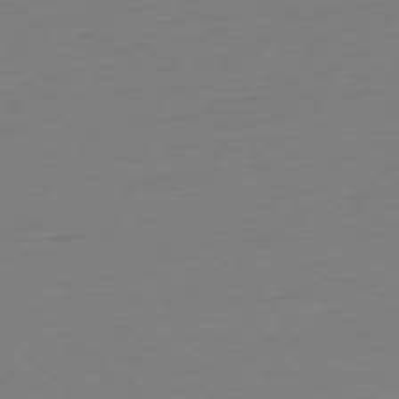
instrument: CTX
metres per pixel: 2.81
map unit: Ap
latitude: -78.3117
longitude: -76.4223
